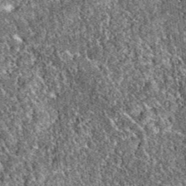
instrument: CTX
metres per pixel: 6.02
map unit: eAb
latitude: 38.0822
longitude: 111.7856
